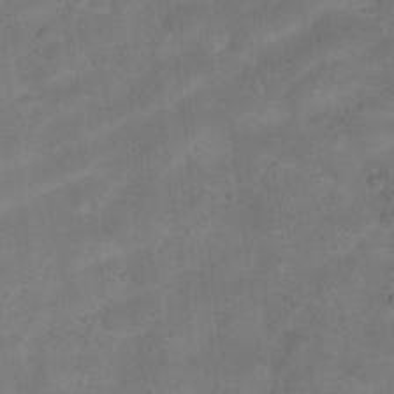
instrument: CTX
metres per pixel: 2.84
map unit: Hto
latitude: 17.1214
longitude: -38.7624
